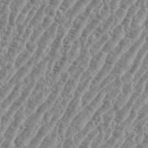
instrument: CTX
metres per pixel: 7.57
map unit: eHh
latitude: 36.9136
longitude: -135.9339
